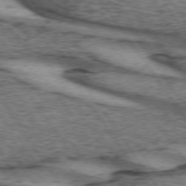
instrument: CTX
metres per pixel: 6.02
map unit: lApd
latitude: 73.7639
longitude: -75.4238
